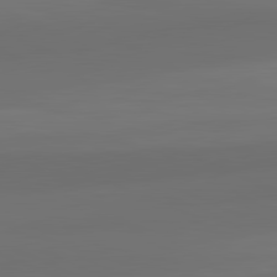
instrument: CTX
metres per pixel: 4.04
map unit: lApd
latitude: 82.1199
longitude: -172.1766
